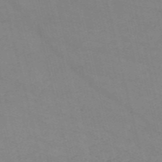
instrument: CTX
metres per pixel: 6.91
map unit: HNb
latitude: -54.8975
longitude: -37.4238
